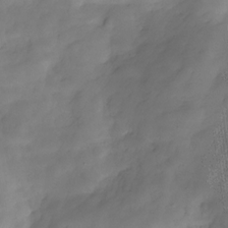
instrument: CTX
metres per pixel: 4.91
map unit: Hve
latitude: -29.6533
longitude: 92.1039
